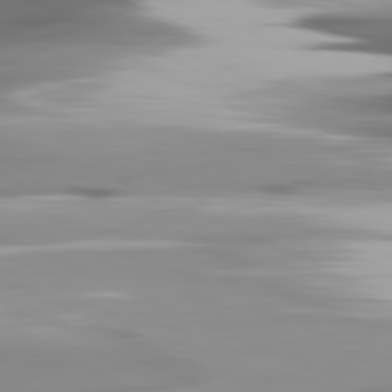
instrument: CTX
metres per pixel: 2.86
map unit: lApd
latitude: 81.6694
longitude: -140.0444
